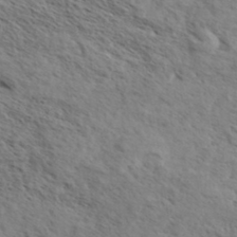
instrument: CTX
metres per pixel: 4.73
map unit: eHh
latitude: 36.4223
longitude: -138.8569
